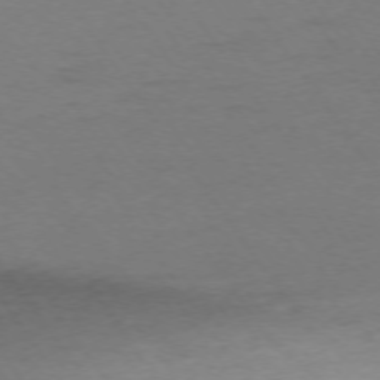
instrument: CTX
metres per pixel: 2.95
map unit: Ap
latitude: -74.7464
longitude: -73.7072
